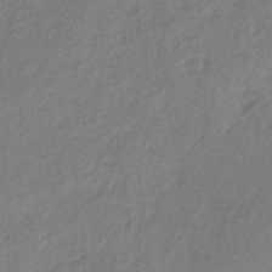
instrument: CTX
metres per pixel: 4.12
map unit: lHb
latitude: -38.5763
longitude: 68.4251
